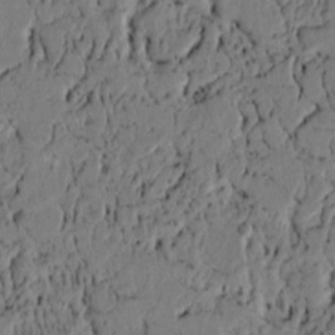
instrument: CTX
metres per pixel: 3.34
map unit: lAvf
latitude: 4.4223
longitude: 164.8786
